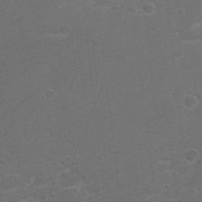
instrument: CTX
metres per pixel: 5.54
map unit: Ht
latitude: 5.1025
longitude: -29.4615
